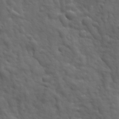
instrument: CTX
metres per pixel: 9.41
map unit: Ave
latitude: 19.0458
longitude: -133.1781
